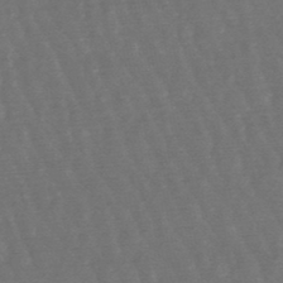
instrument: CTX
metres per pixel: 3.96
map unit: lHb
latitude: -47.8800
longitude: 80.1039
